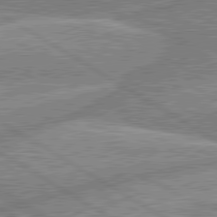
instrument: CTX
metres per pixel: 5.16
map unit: lApd
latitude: 80.4412
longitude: -169.8961
